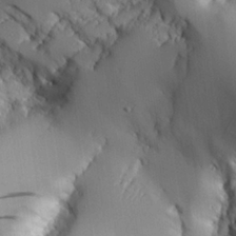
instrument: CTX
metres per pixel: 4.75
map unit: Aa
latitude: 25.2725
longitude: -127.3482
